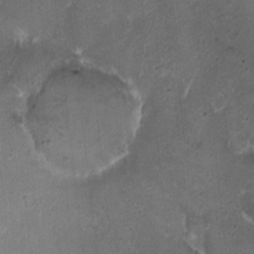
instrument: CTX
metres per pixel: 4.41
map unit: HNhu
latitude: 6.0822
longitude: -0.0633
